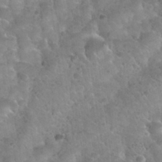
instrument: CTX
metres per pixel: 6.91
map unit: Nhu
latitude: 31.5749
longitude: -52.2712
